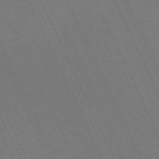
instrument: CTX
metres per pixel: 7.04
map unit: Nhu
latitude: -68.0472
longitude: 39.7289
